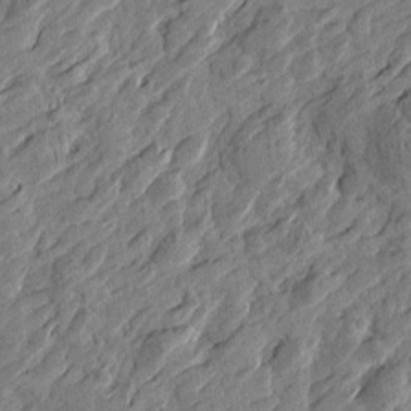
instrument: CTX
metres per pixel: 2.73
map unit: Htu
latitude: -3.1053
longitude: -179.1781
